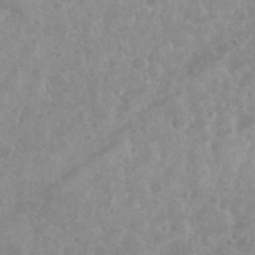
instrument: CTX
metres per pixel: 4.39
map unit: eHh
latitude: 35.0269
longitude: -62.3656
